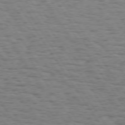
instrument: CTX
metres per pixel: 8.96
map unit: Hpe
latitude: 74.0633
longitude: -132.1578
